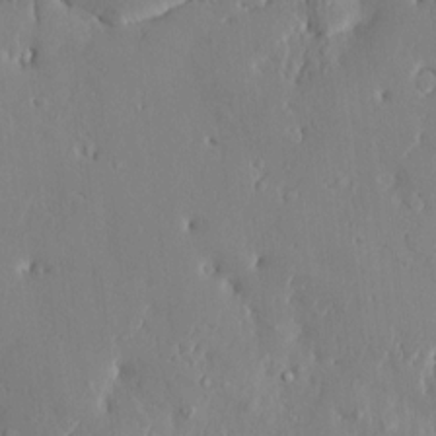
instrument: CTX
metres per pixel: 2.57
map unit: HNhu
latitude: 5.9339
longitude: 0.8408
